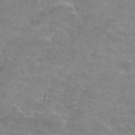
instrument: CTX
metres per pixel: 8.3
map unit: Hto
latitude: 33.0270
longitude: -41.7449
